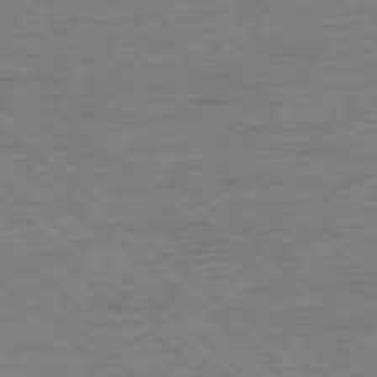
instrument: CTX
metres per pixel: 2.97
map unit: Ap
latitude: -77.8233
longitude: -83.6882
